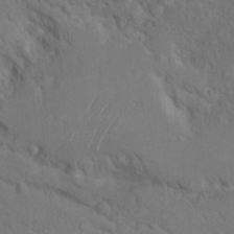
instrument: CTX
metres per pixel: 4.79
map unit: Ht
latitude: 5.3859
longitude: -29.4993
